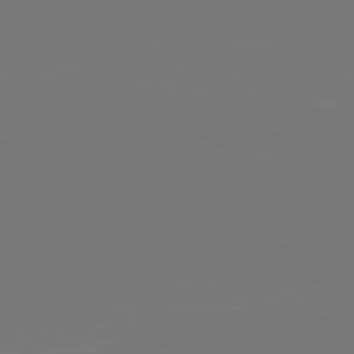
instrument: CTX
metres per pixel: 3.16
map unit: Hpe
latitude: 78.7247
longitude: -137.4616
